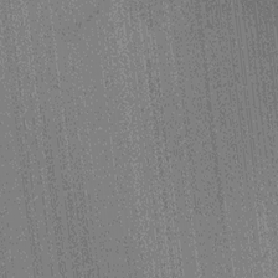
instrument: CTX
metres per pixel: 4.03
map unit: Ht
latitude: -16.0472
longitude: -45.8016
